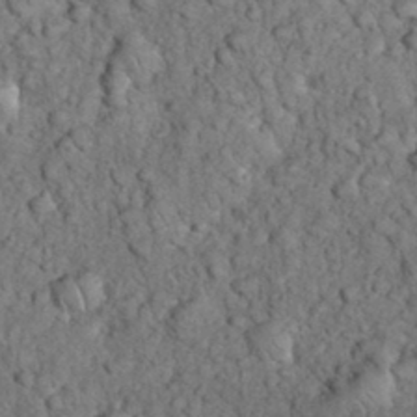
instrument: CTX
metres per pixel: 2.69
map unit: eHh
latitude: 33.2915
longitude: -65.6127
